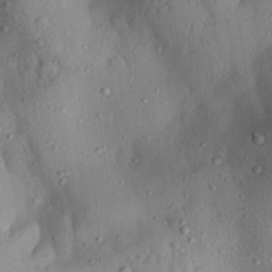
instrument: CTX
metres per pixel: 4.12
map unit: Aa
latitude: 28.1389
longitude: -132.7813
